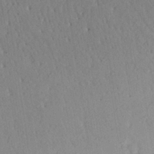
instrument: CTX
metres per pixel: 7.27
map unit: Aa
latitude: 26.3656
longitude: -148.1011
